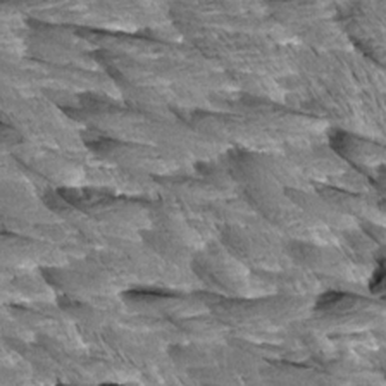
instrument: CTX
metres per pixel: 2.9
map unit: Aa
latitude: 8.0633
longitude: -132.7057
